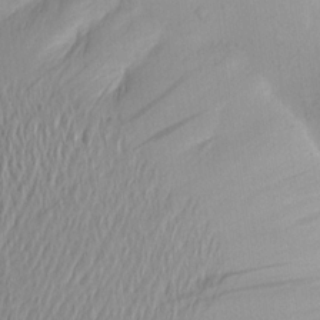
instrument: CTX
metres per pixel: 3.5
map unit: Aa
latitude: 20.5168
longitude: -146.0822
